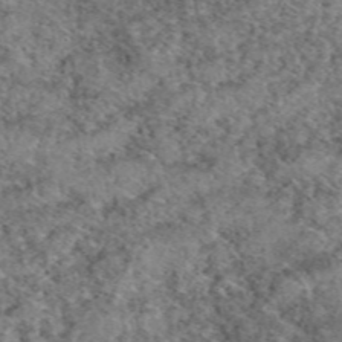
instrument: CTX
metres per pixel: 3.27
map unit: eAb
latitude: 49.4993
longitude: 110.1605
